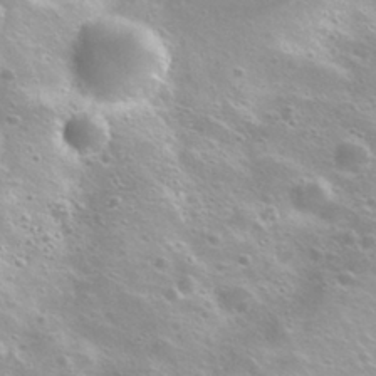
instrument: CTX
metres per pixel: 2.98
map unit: Nhu
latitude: 28.0444
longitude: -50.9702
